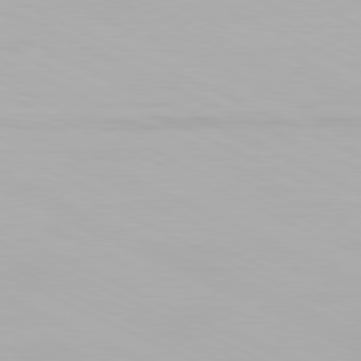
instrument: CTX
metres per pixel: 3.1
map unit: Hpe
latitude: -81.5399
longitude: 19.1242
